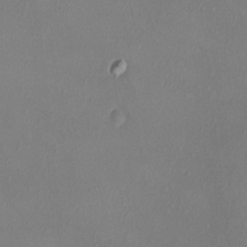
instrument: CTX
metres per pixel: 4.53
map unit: HNhu
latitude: 4.8947
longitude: 6.8975
